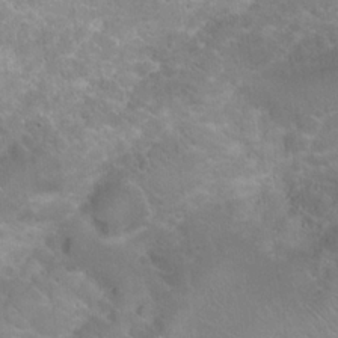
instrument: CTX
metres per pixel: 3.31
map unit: Hto
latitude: 20.7247
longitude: -41.1781
